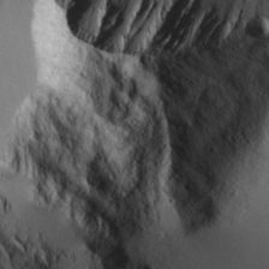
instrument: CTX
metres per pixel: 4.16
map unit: lAvf
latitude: 16.3089
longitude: -126.5924
